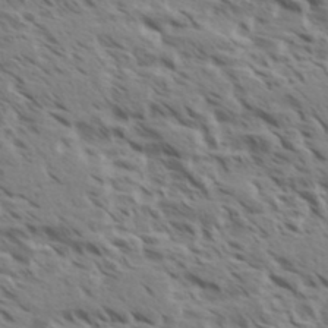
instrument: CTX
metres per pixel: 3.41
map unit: eHh
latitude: 35.5371
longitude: -138.9514
